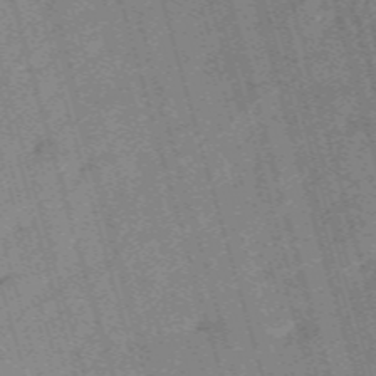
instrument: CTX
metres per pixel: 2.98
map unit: HNb
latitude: -53.7099
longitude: -48.4601
